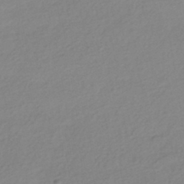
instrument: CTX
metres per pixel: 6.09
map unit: HNhu
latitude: -43.1998
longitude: 96.1417
